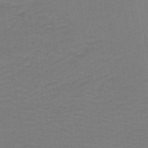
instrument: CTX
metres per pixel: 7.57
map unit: lHb
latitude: -42.5951
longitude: 53.1431
